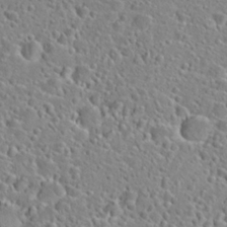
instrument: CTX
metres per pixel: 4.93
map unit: Hto
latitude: 24.2711
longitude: -46.4601
